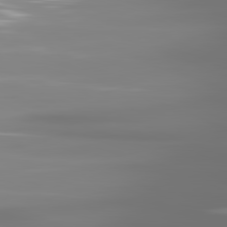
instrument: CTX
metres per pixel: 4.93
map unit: lApd
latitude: 81.5560
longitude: -138.6113
